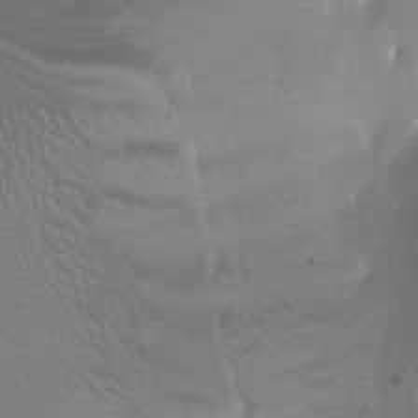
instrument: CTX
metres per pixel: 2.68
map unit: Nhu
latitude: -8.2172
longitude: -93.3670
